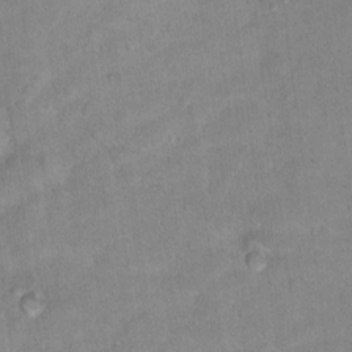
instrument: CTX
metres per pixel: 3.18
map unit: Hto
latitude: 17.9717
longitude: -38.6301
